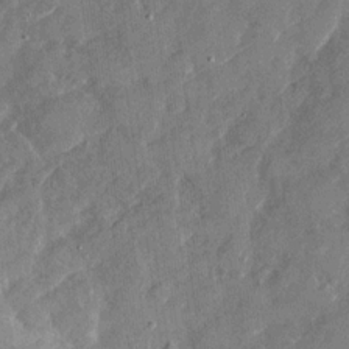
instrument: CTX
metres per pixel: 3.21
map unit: Nhu
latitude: -29.5777
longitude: -72.6869
